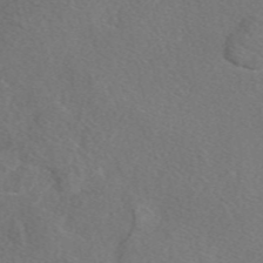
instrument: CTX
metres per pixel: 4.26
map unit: eAb
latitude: 48.1389
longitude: 108.6141
